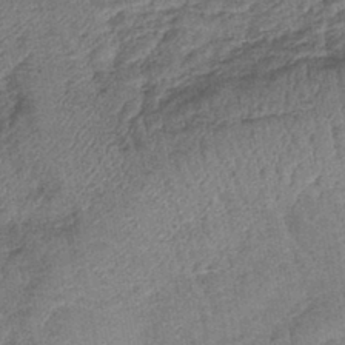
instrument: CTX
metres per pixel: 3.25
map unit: lHb
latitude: -42.7085
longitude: 79.3698
